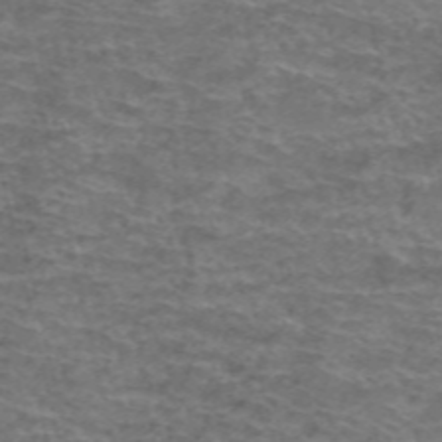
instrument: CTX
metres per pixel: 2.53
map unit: Hto
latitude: 38.2333
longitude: -41.4804
